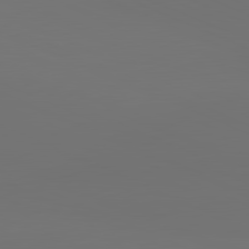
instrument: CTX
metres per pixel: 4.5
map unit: lApd
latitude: 81.5371
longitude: 147.0297
